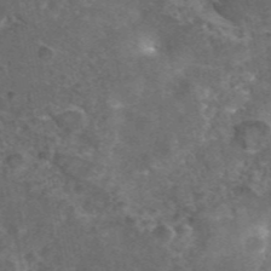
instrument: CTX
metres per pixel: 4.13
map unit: eAb
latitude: 45.4426
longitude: 115.6911
